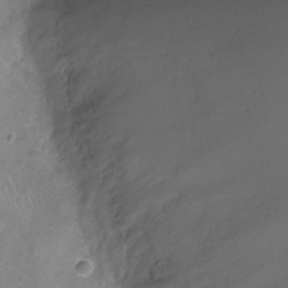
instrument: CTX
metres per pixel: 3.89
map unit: Ht
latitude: -8.4818
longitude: -20.3845
